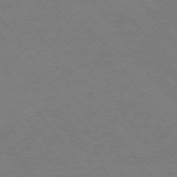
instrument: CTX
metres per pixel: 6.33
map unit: Ap
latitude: -74.6330
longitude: -69.8395
